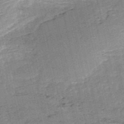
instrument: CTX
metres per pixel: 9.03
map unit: HNb
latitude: -53.5588
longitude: -40.3656
